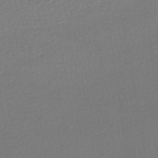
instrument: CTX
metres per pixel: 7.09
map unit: HNhu
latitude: -48.3118
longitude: 99.7477
